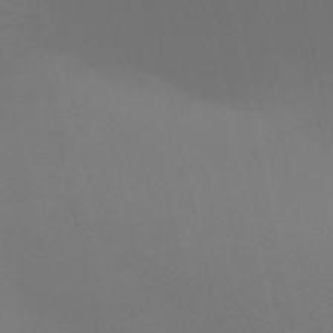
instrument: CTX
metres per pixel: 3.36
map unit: HNb
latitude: -51.4643
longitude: -44.8758
